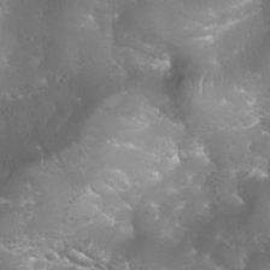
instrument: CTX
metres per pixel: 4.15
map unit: Nhu
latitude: 27.4049
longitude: -63.5371
